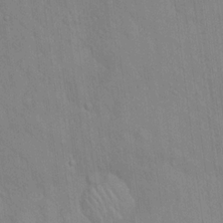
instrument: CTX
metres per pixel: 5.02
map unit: Hto
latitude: 16.0444
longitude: -57.8583
